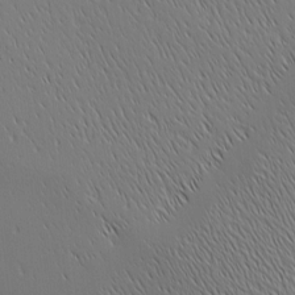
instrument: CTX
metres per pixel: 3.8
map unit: Ave
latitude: 2.3467
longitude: -114.6490
